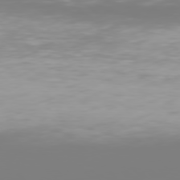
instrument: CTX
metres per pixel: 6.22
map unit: Hpe
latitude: 75.8394
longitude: -142.5735
